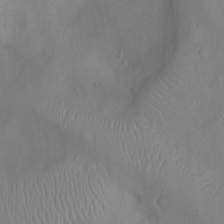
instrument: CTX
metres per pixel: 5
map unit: Ht
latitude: -9.4454
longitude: -22.9514
